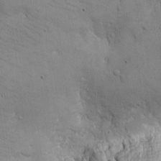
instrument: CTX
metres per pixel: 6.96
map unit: eHh
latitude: -8.5007
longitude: -68.6112
